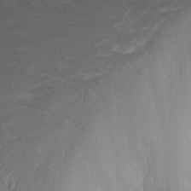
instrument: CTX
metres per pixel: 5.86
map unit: Nhu
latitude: -0.8597
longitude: -80.6301
